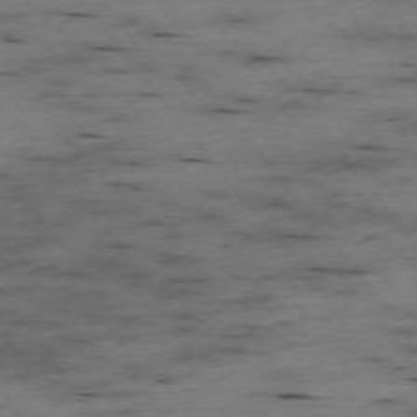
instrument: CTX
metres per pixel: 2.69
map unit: Ap
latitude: -73.7666
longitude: -73.6505
